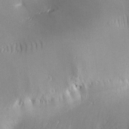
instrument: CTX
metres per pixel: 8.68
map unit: Ave
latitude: -6.7463
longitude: -119.6127
